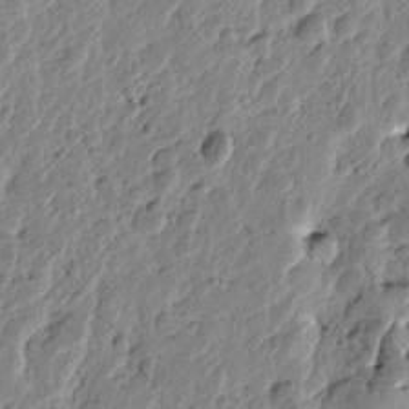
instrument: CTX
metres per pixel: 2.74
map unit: Htu
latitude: -1.0865
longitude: -177.6694
